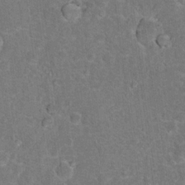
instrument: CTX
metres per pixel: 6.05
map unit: Hto
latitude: 17.1214
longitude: -42.8380
